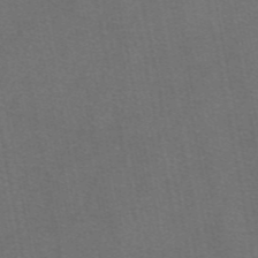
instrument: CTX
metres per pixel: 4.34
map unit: eAb
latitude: 47.8206
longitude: 105.3698
